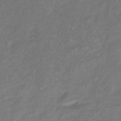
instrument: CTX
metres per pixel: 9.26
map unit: eHb
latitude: -38.6708
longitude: 75.7856
